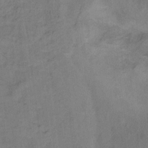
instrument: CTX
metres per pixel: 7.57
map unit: Hto
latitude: 6.4223
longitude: -37.8961
